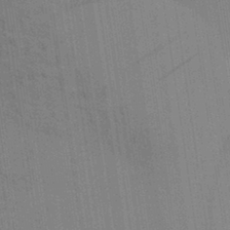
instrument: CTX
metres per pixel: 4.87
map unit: Aa
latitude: 31.2348
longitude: -139.8205
